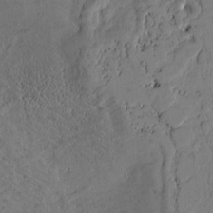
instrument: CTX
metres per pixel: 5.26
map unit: Htu
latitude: -2.5573
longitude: 167.3887
